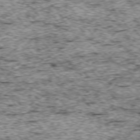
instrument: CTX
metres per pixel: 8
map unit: Ap
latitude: -75.0298
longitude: -87.3104
